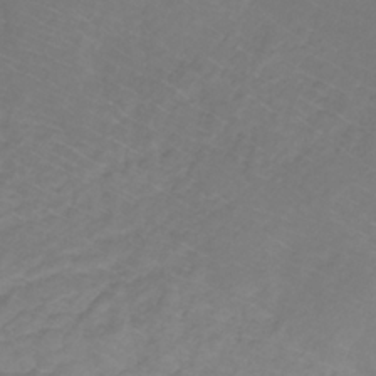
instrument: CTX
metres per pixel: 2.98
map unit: lHb
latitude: -30.8219
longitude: 65.1998
